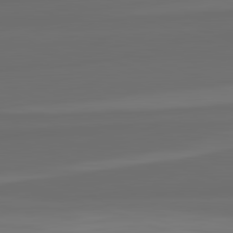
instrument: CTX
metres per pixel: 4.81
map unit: lApd
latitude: 82.6490
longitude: 159.7099
